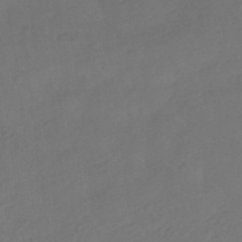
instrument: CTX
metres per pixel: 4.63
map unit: HNhu
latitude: -41.5777
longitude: 92.8786
